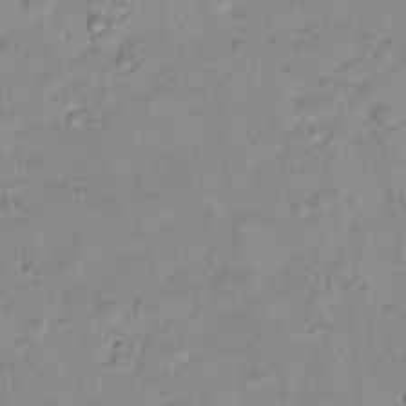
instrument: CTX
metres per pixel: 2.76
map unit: Nhu
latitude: 16.2334
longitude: -32.8002
